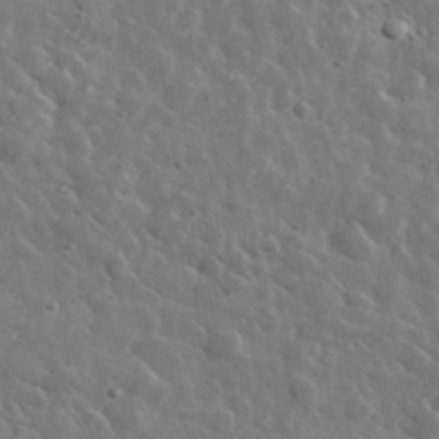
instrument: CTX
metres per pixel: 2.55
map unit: lHvf
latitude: 36.7624
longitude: -89.2537
